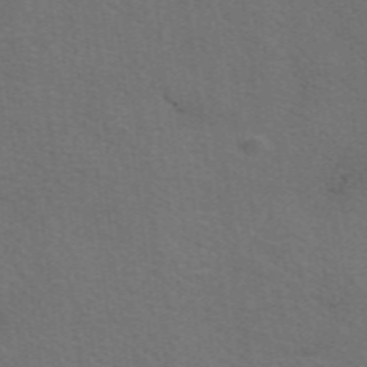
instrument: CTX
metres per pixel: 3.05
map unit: eAb
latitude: 50.9513
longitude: 113.1620
